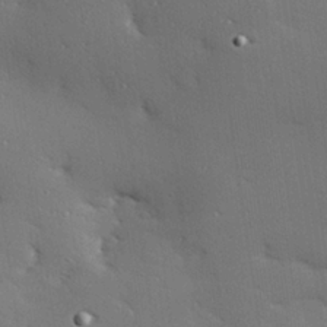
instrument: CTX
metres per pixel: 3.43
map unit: Hve
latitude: 26.3089
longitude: -91.6883
